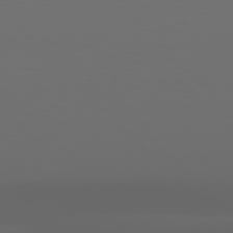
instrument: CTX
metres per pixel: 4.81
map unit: Hpe
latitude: 77.0458
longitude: -164.3278
